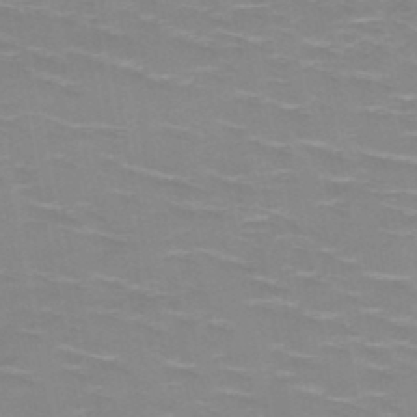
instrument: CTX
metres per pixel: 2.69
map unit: HNb
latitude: -48.3496
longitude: -47.3482
